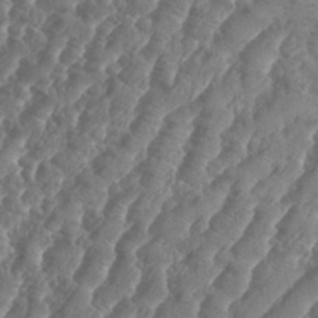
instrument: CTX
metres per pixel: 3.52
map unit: Aa
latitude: 34.7813
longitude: -136.4979
